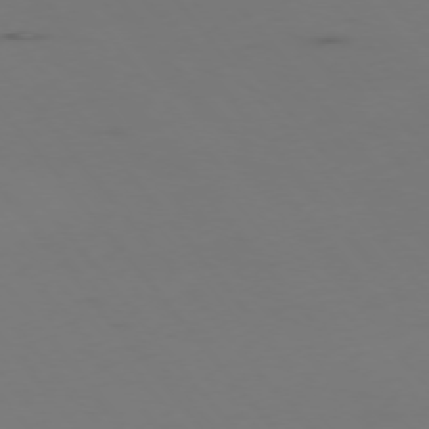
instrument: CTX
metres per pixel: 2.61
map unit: Hpe
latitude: -76.0472
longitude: -17.7072
